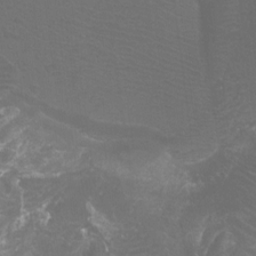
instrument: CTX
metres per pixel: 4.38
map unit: Htu
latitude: -11.9745
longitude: -71.7261
